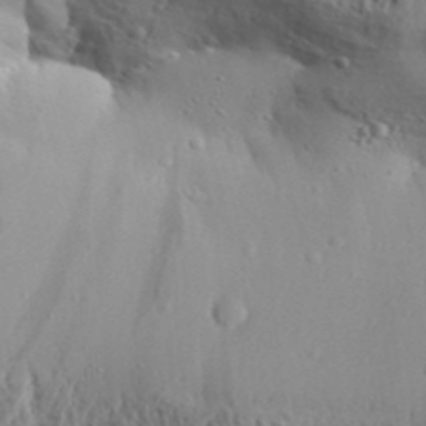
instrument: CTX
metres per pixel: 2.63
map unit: Aa
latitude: 31.8017
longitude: -134.8002
